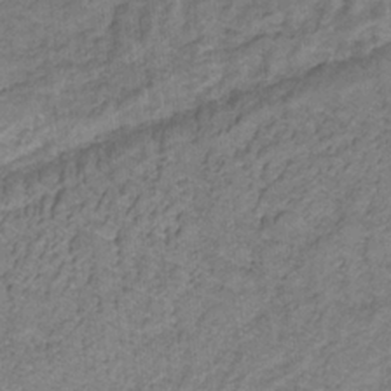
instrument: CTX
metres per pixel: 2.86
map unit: lHb
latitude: -31.5021
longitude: 66.0094
